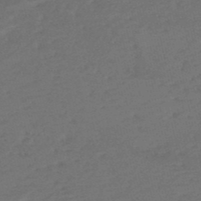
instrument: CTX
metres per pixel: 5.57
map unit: eHh
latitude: -51.6722
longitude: -24.5545
